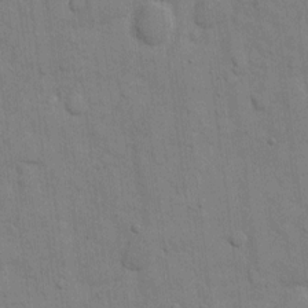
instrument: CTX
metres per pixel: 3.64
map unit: eHh
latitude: 10.0633
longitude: -67.1592
